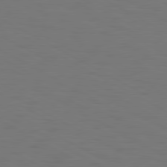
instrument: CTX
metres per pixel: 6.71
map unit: Hpe
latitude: 78.8758
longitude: -119.7827
